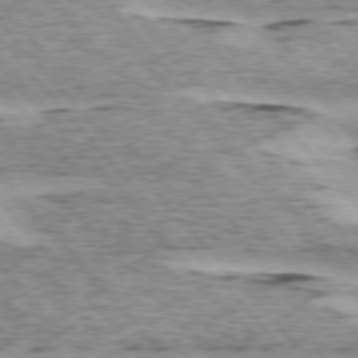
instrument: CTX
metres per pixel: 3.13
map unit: lApd
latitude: 75.2537
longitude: -77.9717
